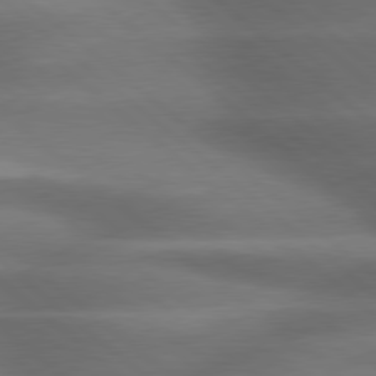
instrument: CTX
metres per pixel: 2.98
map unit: lApd
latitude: 79.3293
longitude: -117.4993
